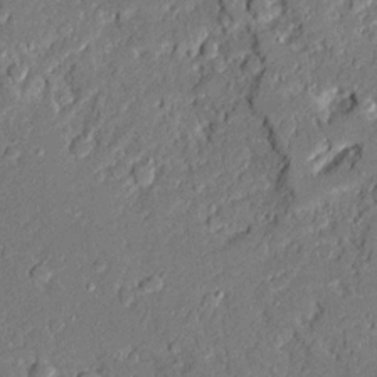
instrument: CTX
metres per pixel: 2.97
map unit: Ave
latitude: 19.4804
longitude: -128.0822
